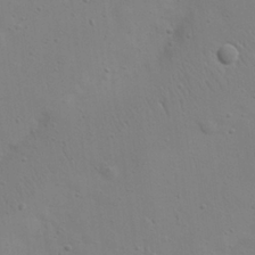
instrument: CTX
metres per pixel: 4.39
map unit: eHh
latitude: 24.2900
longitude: -69.7261
